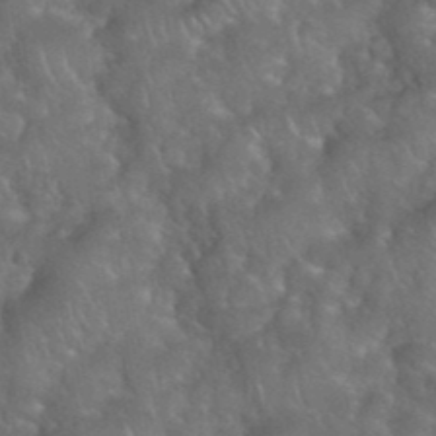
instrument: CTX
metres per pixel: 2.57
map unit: eHh
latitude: 39.5371
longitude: -58.3089
